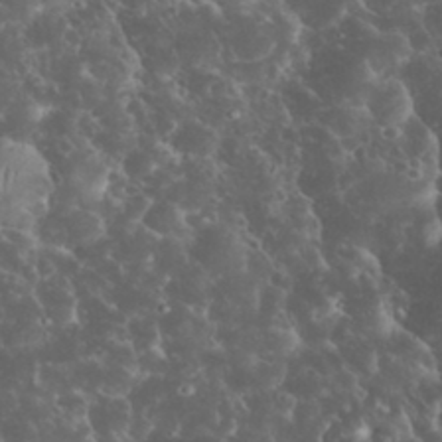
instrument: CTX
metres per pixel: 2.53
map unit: eHh
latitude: 33.6127
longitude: -64.3467
